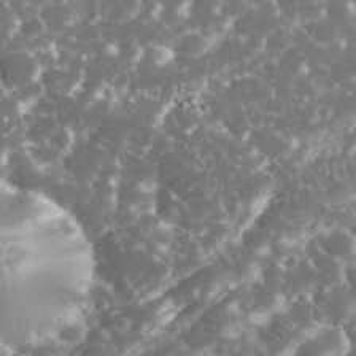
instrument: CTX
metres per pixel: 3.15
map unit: eHh
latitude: 34.5168
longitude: -62.5546
